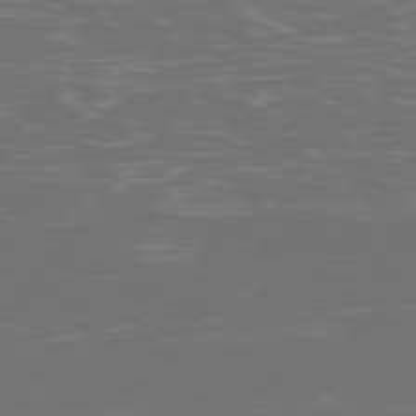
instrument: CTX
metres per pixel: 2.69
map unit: Ap
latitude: -79.2565
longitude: -102.8191
